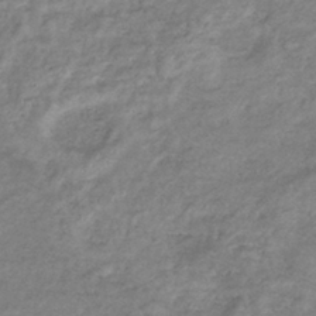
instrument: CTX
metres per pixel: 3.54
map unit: eHb
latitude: -36.8219
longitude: 76.0094
